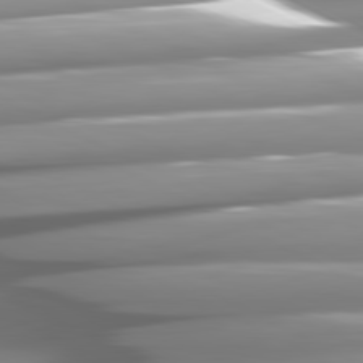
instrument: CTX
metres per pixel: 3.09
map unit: lApd
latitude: 81.0647
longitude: -145.4426
